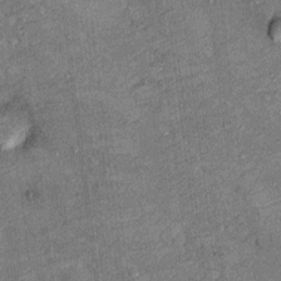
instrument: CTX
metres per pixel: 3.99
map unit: Hto
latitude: 10.1011
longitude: -37.3859
